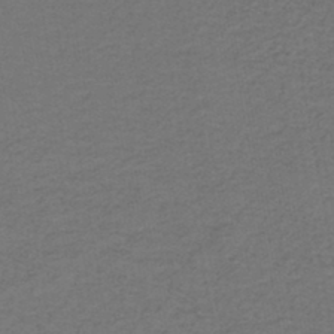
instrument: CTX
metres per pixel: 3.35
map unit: lHb
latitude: -43.1053
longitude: 53.4832
